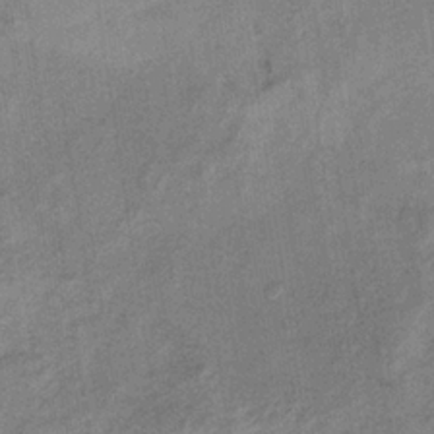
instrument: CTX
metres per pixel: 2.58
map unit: HNb
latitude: -32.8597
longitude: 62.6329
